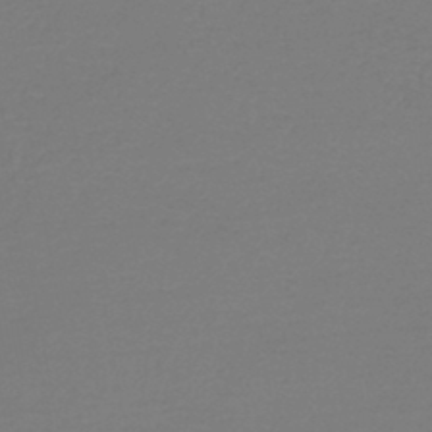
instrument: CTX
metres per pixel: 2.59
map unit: HNb
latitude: -46.0661
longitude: 53.8611
